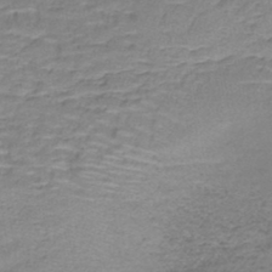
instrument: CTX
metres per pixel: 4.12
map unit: lHb
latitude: -41.5210
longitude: 58.8219
